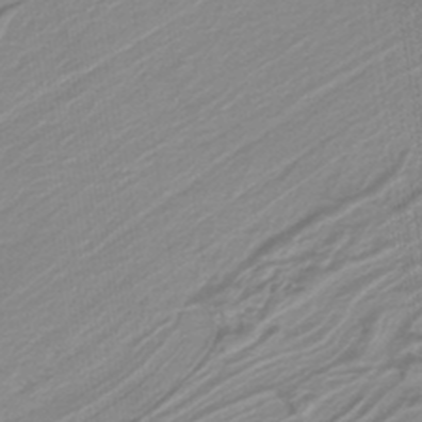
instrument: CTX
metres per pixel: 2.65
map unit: HNb
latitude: -37.8611
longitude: 56.0094
